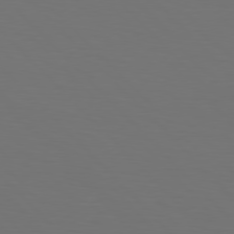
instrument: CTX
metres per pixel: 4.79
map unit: Hpe
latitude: 77.2159
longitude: -167.3670
